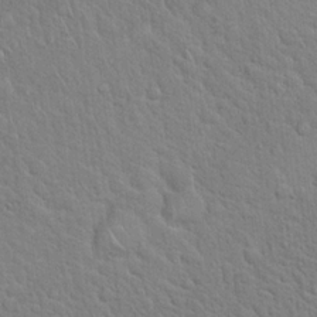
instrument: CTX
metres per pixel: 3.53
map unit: Hto
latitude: 18.9324
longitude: -51.1592
